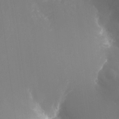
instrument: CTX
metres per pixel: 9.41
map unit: Nhu
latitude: -24.6329
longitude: -72.6680
